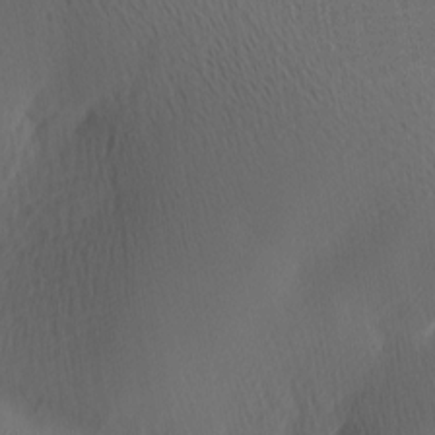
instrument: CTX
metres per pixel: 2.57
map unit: Ave
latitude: 13.1970
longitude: -106.7435
